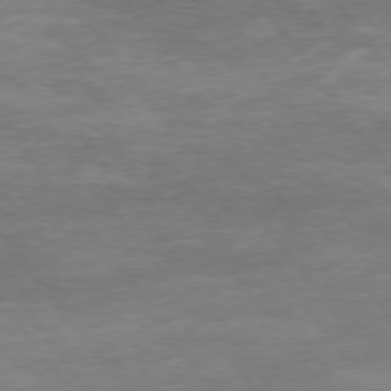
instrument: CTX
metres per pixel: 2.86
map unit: Hpe
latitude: 74.9514
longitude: -143.3482
